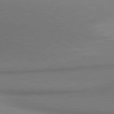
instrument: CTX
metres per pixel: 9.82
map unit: lApd
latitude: 80.5357
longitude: 163.9556
